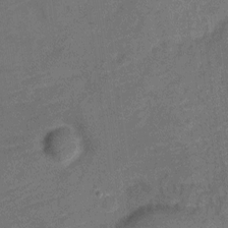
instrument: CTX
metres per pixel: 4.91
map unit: Nve
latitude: -19.2754
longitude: 108.4629
